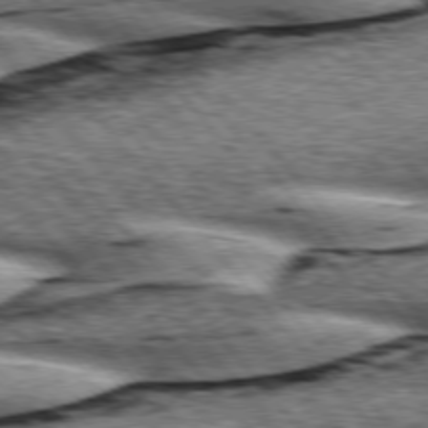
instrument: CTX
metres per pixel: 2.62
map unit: lApd
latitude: 76.1389
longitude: -82.1955
